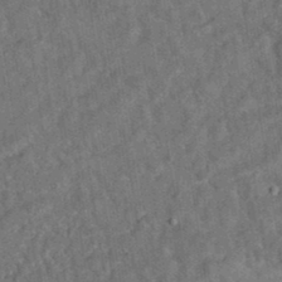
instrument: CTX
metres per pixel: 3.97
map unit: eAb
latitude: 34.9891
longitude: 110.7841
